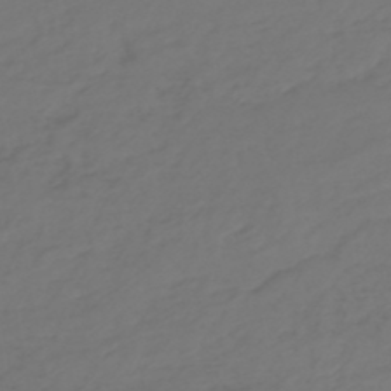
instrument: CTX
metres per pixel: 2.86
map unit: HNb
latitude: -47.6344
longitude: 55.5210
